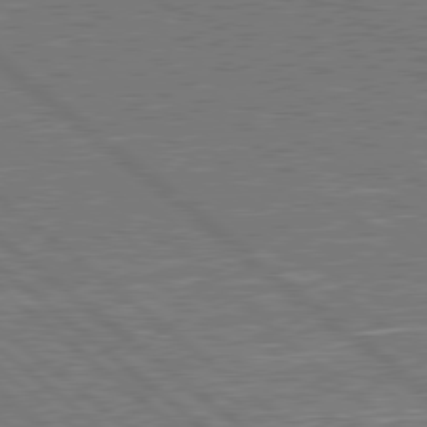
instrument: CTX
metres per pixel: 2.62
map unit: Hpe
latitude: 78.8569
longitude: -169.8584
